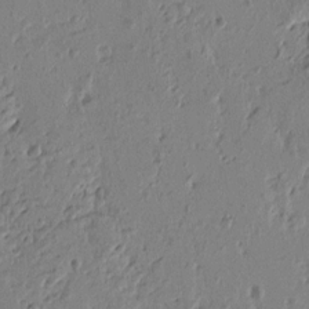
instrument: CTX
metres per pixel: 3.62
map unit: Htu
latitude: -1.3510
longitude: -177.6694
